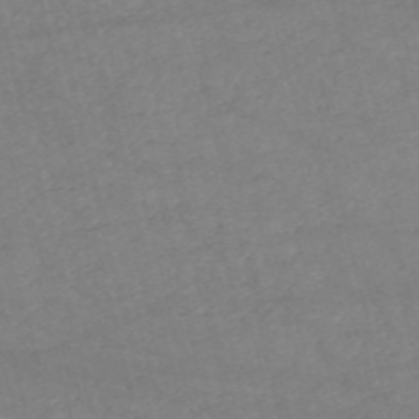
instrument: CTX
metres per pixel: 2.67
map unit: HNb
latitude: -53.6344
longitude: -37.4993
